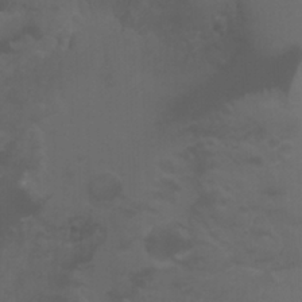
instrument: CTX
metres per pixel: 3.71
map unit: Nhu
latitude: -4.9163
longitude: -75.2348
